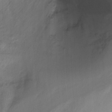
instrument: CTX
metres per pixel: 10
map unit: Ht
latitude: -15.9367
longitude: -41.9528
